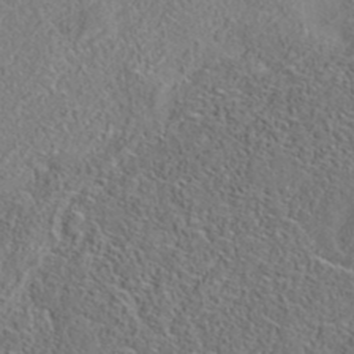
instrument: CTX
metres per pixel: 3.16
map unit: eAb
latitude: 35.4237
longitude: 107.8423
